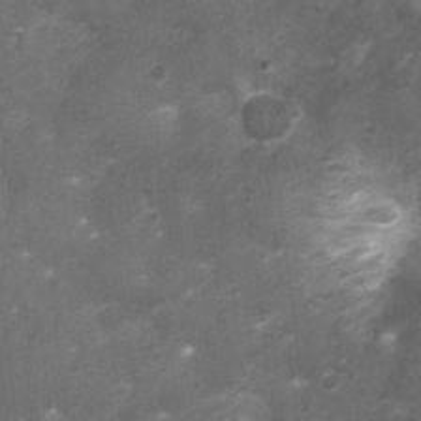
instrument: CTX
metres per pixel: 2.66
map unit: Nhu
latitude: 3.9150
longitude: -18.0822
